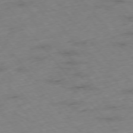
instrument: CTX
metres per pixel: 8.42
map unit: Hpe
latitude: -76.0472
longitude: -18.2900
